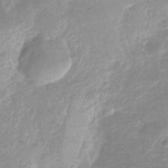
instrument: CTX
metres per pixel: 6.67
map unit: Nhu
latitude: -23.8234
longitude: -70.0633
